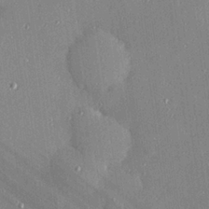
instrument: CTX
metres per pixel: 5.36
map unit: Hve
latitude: 26.1011
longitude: -90.0633
